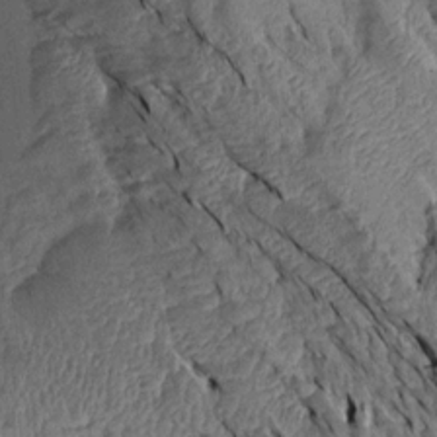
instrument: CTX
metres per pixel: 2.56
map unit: Aa
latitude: 14.9703
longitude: -146.6113
